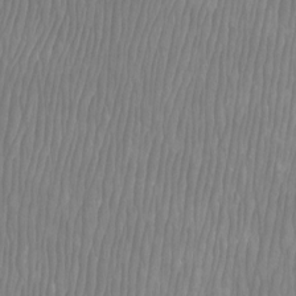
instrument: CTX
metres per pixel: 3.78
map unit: Htu
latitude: -8.2928
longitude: -75.7639
